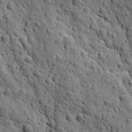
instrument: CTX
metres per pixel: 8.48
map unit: Ave
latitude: 12.1956
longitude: -105.2348
